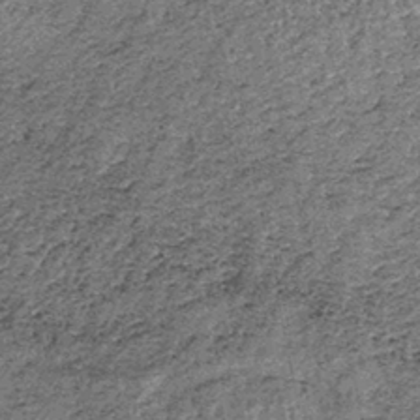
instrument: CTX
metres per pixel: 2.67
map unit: lHb
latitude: -39.8044
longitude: 65.3699
